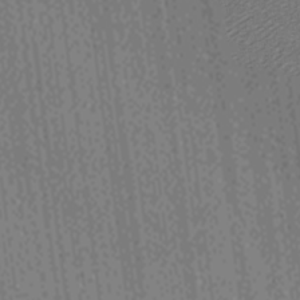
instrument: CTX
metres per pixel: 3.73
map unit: Ave
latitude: -6.9352
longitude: -123.3860
